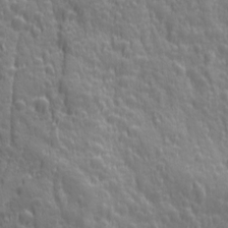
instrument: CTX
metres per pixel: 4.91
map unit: Ave
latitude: 12.6113
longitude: -104.3468
